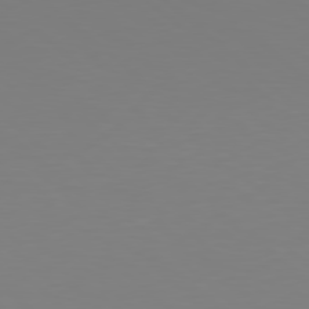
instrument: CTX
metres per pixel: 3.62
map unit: Hpe
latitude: 77.9717
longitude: -174.2523
